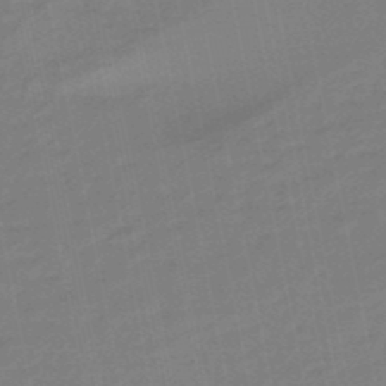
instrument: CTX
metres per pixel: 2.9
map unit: lHb
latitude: -49.1054
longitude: 79.5021
